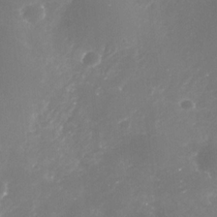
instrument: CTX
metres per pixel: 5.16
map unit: Nhe
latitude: -35.2754
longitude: -91.7828
